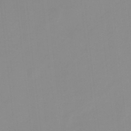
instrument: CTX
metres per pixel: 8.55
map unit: HNb
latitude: -33.7100
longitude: 57.7477
